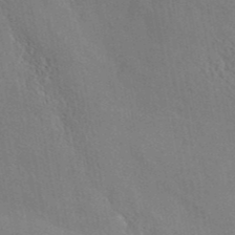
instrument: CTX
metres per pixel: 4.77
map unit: ANa
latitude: 42.1956
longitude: 51.1809
